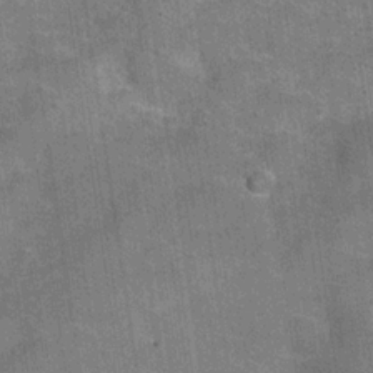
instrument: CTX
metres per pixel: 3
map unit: Hve
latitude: -31.0108
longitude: 96.1606
